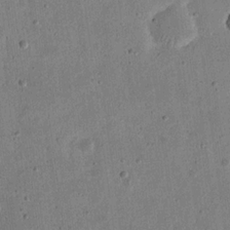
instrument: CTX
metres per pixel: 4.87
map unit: eHh
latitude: 21.5182
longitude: -69.1214
